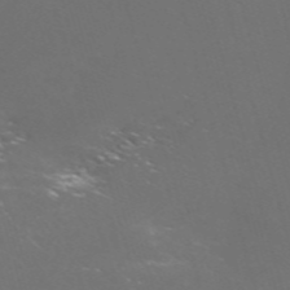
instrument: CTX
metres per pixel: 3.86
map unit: Nve
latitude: -59.6343
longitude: 59.7477
